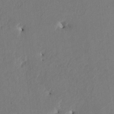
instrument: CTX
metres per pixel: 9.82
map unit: HNhu
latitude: 4.9136
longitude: -4.7246
